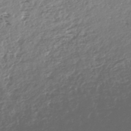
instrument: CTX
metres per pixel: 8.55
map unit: HNhu
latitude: -45.7856
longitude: 100.1227
